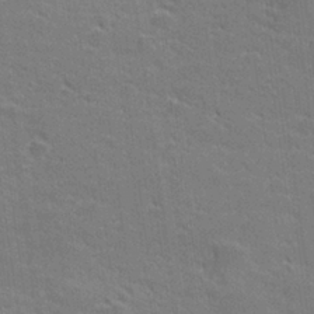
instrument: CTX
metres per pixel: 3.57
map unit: lHvf
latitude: 26.4223
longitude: 142.1794
